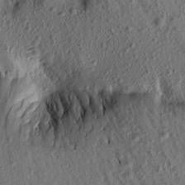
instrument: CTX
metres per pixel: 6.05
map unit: Aa
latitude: 16.8758
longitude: -144.4223
